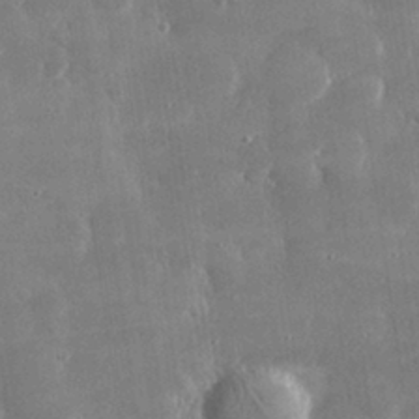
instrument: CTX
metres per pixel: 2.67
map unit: lHvf
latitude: 30.8947
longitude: -93.3292
